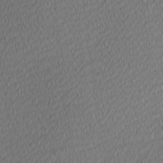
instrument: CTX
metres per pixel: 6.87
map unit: Hve
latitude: 12.4412
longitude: -90.5546
